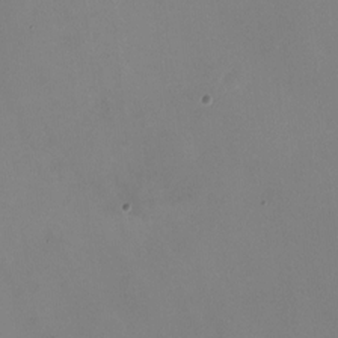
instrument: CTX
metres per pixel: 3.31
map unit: HNhu
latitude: -0.9920
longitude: -2.8569
